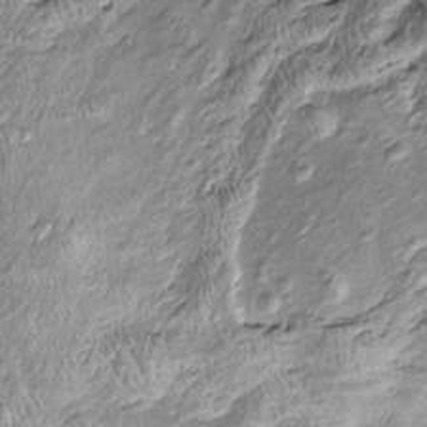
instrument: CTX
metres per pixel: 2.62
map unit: Htu
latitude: -5.9367
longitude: 159.3132
